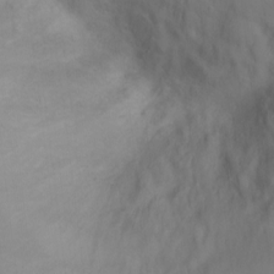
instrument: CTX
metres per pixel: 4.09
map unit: Ht
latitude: -2.2550
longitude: -33.7450
